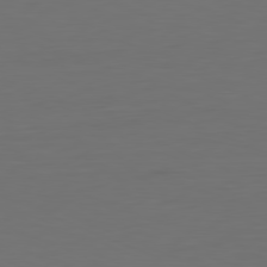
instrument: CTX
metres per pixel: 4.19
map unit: Hpe
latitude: -81.7856
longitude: 7.8233
